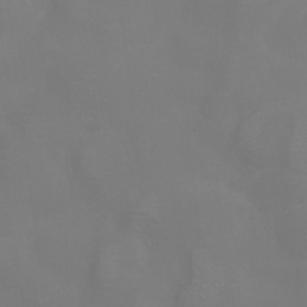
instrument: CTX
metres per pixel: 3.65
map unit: Nhu
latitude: -8.1606
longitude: -85.0836
